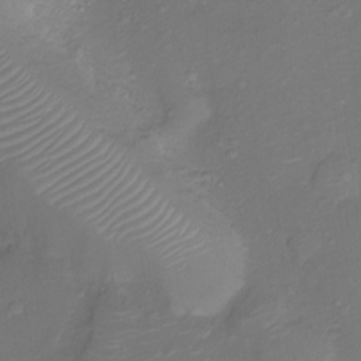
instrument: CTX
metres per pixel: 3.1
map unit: Ht
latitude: -10.6519
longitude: -23.2348
